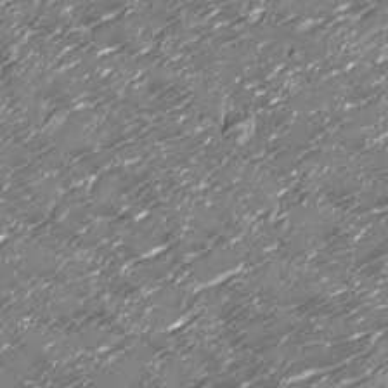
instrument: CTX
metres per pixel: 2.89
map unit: Nhu
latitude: -13.8234
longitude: -22.8002
